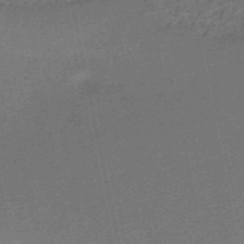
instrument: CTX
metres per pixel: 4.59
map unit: HNb
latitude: -51.3132
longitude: -49.8772
